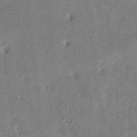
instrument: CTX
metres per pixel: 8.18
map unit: Htu
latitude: 3.5938
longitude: 151.7289
